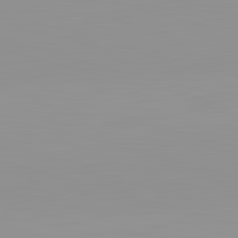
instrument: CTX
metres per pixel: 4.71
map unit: lApd
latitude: 83.2348
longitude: -134.0444
